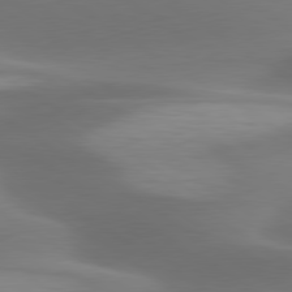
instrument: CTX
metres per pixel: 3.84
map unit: lApd
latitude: 79.9339
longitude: -87.2915
